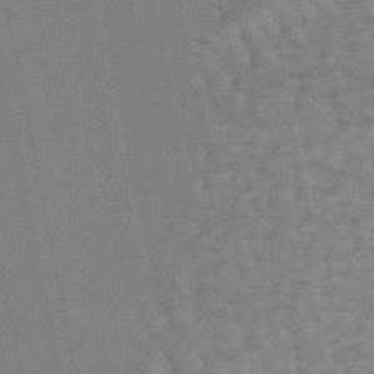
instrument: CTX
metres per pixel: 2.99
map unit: lHb
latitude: -47.5210
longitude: 78.4251
